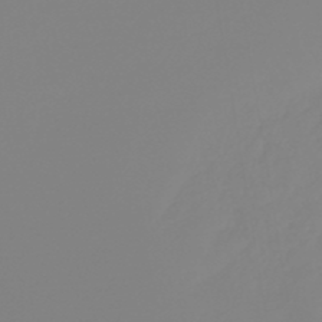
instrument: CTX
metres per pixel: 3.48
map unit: lHb
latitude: -44.9542
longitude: 79.3131
